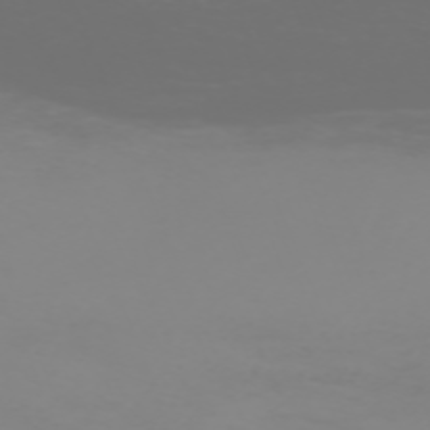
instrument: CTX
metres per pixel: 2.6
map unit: Nhu
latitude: -68.4817
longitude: 38.9920
